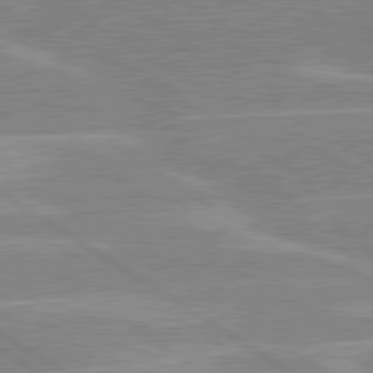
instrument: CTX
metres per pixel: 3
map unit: lApd
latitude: 80.0633
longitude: -122.1389
